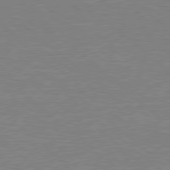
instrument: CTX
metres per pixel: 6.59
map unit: Hpe
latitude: 78.4412
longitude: -123.3482
